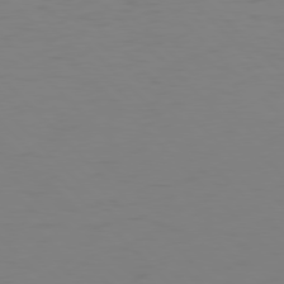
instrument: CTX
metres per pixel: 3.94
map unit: Hpe
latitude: 77.2915
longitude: -167.5749
